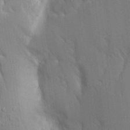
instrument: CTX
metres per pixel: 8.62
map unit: Aa
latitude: 17.3104
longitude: -149.2915
